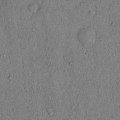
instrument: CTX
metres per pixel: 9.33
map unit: Hto
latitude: 13.3104
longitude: -58.4034
